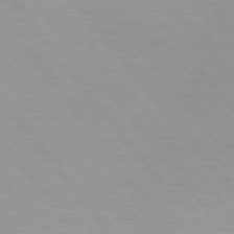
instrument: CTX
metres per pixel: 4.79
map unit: Hpe
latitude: 75.6505
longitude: -143.6505
